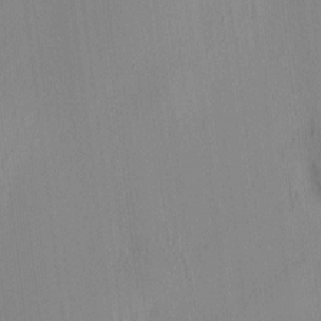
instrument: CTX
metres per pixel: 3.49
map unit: HNhu
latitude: 8.4979
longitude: 13.7856
